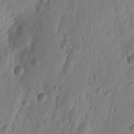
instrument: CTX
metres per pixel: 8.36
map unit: Htu
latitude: 2.1011
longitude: -177.9717
